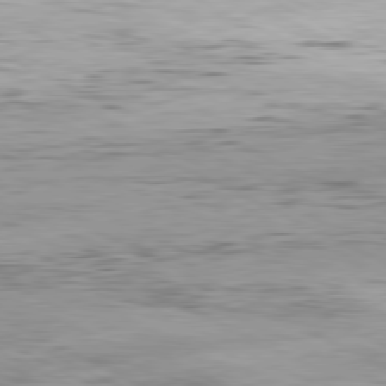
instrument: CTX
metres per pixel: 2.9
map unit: Hpe
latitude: -81.1809
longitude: 11.6911
